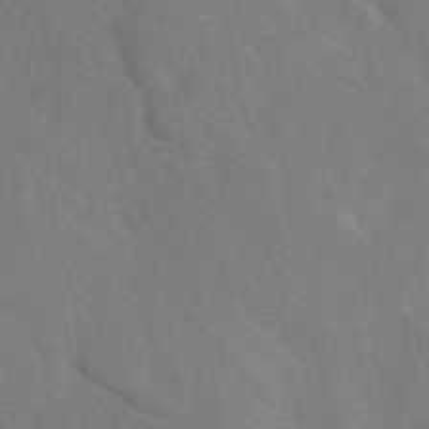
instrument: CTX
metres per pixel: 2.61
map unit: eAb
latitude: 49.5182
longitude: 118.4062
